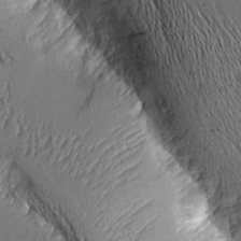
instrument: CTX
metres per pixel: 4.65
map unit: Aa
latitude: 8.4979
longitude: -129.1025
